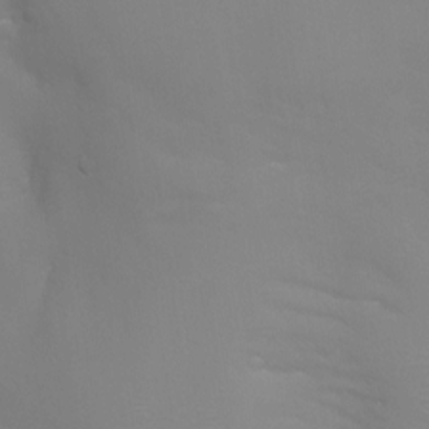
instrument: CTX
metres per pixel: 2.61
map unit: Aa
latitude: -7.3887
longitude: -78.3090
